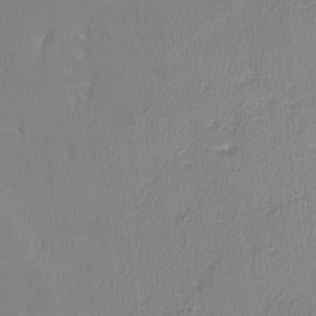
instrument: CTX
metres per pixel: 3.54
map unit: lHvf
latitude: -12.6519
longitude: -99.7449
